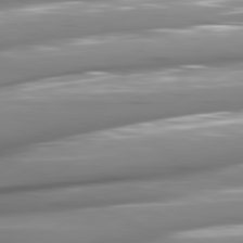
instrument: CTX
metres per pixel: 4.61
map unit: lApd
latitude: 81.0836
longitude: -144.5168
